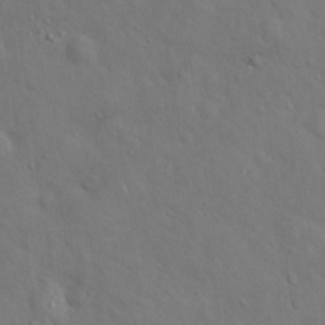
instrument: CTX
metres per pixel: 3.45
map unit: Hto
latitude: 17.5371
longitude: -53.3293
